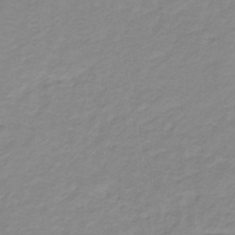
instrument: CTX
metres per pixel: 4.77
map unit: lHb
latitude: -31.8233
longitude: 65.1809
